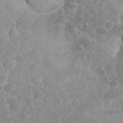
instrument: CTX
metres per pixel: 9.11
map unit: eHh
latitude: 34.8947
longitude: -62.5357
